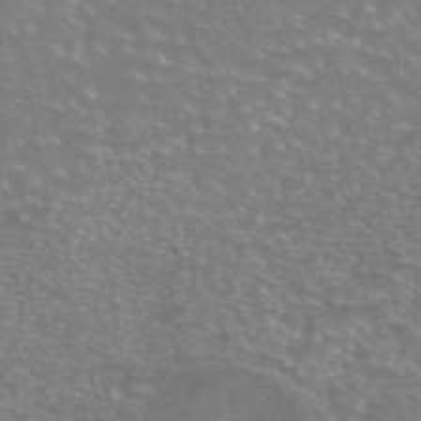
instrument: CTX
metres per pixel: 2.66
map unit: eAb
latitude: 45.3670
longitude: 106.5007
